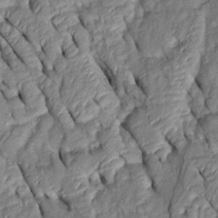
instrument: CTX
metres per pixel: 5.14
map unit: Htu
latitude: 0.8947
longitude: 149.3699
